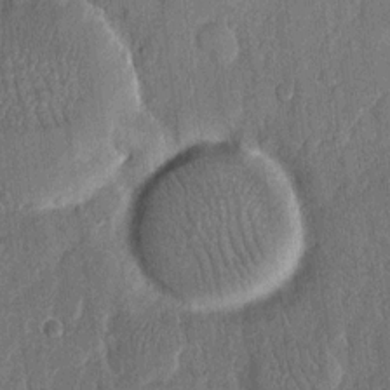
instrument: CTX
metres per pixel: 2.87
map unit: eHh
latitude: 13.4616
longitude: -68.6302
